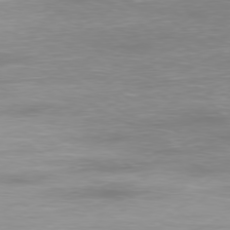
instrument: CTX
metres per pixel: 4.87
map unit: Ap
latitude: -78.6518
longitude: -94.1578
